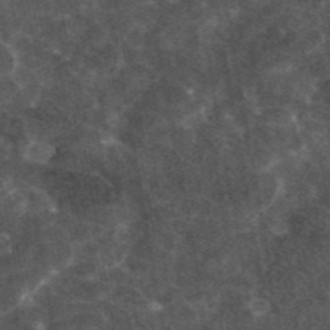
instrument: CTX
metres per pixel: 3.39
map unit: eAb
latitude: 45.5371
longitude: 122.6897
